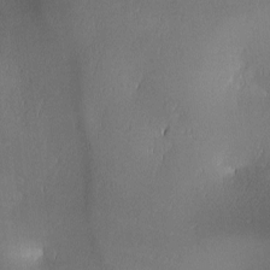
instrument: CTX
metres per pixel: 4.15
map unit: lAa
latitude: 1.9906
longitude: -117.0081
